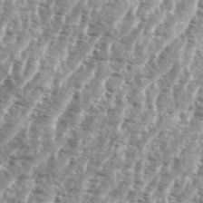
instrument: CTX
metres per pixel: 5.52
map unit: eHh
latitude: 35.2726
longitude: -135.6127
